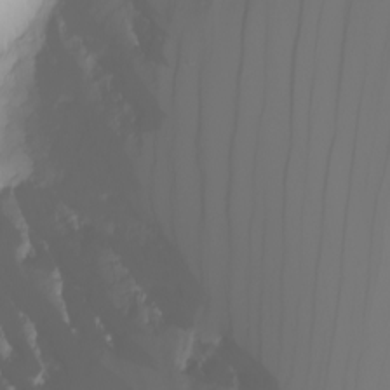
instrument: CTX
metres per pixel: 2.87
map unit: Nhu
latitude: -6.7463
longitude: -83.6127
